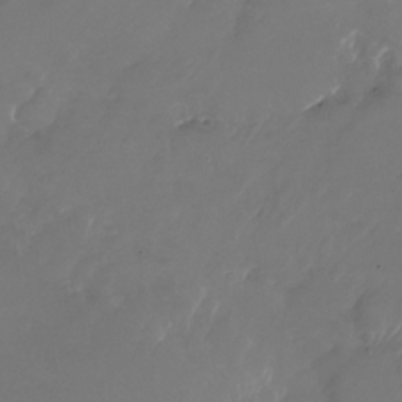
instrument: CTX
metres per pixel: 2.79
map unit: Nhu
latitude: -27.0108
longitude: -72.4790
